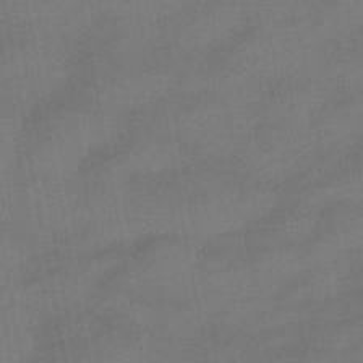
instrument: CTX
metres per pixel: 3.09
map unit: eHb
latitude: -39.5777
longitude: 82.8219
